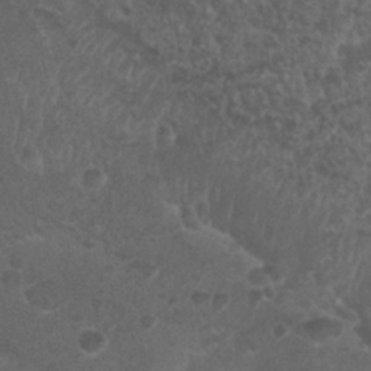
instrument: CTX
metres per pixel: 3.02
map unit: Nhu
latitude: 26.2901
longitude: -51.0080
